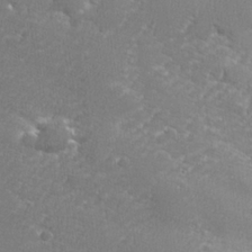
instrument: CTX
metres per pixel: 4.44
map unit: lHvf
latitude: 24.8757
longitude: 141.1809
